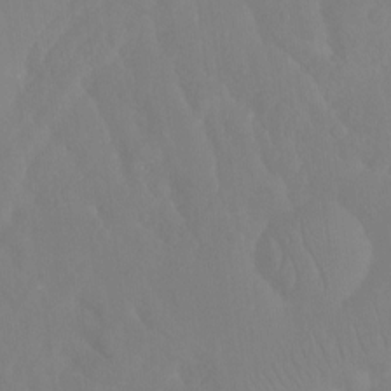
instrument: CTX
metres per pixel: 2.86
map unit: Ht
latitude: -15.0865
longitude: -54.5546
